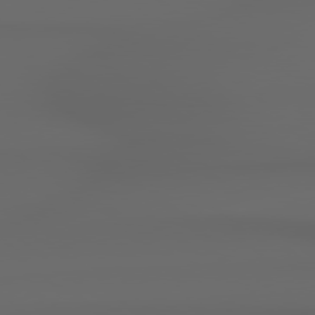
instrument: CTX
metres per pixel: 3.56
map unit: Hpe
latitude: 78.7435
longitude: -135.6505
